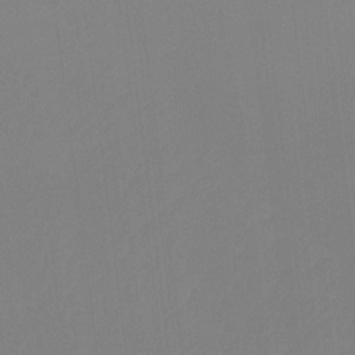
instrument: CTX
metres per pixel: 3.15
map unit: Ht
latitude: -14.8597
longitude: -52.5168
